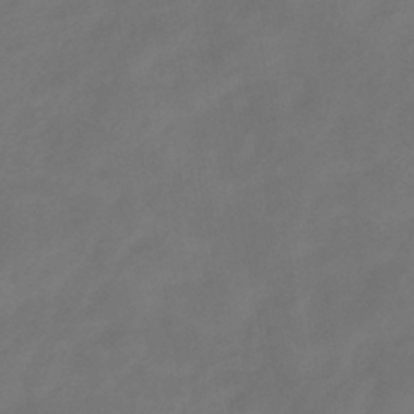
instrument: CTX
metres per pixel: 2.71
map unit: eHb
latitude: -39.1998
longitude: 76.6518
